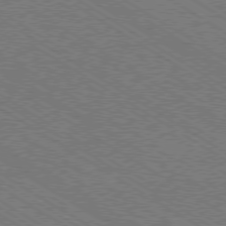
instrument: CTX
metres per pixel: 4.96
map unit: Ap
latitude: -79.6344
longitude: -79.4616
